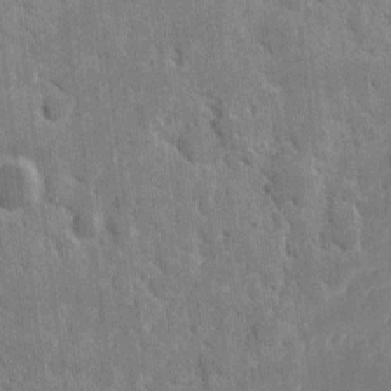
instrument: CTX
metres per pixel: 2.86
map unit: eHh
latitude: 8.3656
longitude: -65.8205
